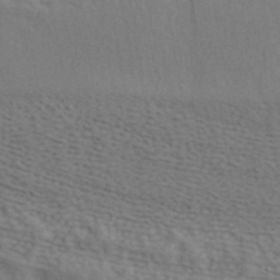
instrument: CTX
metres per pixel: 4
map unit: ANa
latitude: 41.8394
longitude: 55.5210
